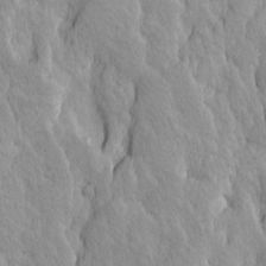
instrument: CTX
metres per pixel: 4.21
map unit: Ave
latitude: -11.1998
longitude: -118.4412
